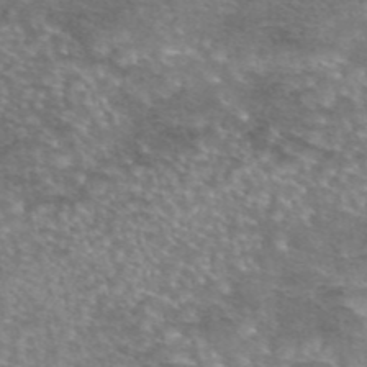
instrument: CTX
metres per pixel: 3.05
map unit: eAb
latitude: 45.2537
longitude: 103.8800
